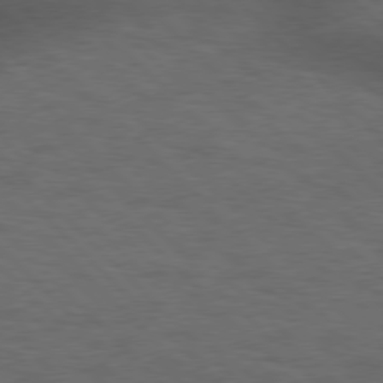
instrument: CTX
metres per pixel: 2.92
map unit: lApd
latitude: 76.8758
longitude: -60.1389
